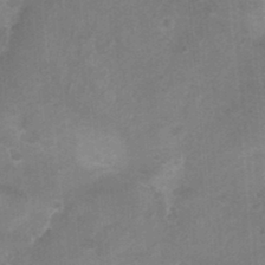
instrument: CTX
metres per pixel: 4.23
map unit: Nhu
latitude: -0.2362
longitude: -16.7624
